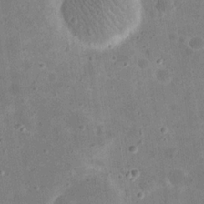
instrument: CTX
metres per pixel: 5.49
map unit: eHh
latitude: 21.2726
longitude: -66.5923
